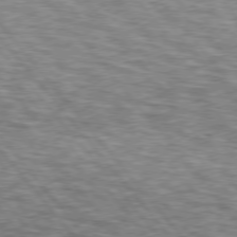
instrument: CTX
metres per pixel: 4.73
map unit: lApd
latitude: 75.8394
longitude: -82.0444
